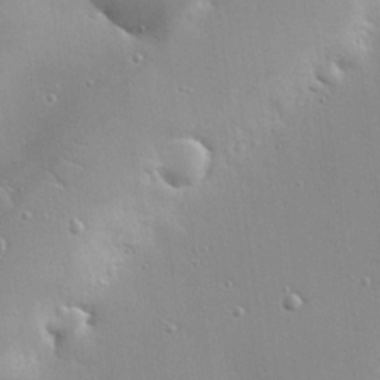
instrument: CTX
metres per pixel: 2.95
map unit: eHh
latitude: 24.6490
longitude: -89.3671
